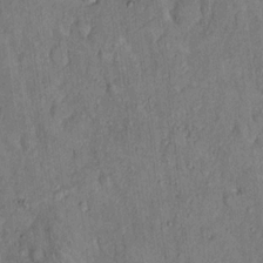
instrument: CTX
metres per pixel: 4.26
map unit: Hto
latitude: 18.4223
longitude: -61.5182
